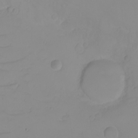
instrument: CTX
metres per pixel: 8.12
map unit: eHh
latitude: -6.4818
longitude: -80.0255
